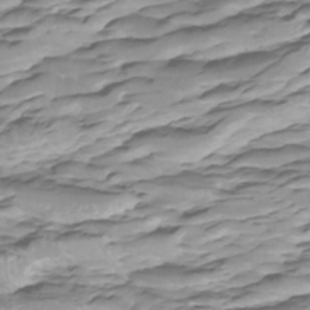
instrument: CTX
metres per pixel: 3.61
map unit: Htu
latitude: -5.2187
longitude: -77.1592
